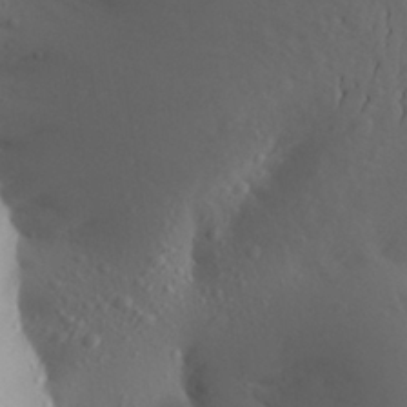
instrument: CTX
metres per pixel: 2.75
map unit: Aa
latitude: 27.6694
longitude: -147.8017
